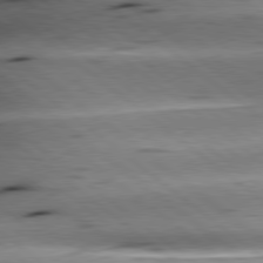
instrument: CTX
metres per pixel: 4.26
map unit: lApd
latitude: 79.3860
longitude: -140.4978
